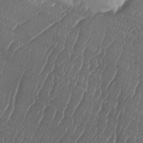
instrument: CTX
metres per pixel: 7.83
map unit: lAa
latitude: -6.6329
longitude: -129.9528
